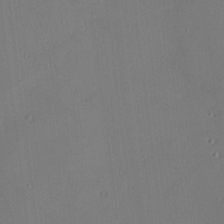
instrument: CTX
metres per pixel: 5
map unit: Nhu
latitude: 0.1577
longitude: -77.6127
